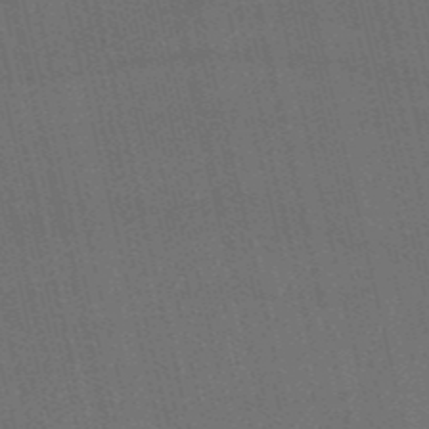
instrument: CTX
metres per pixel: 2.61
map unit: HNb
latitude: -52.5762
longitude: -40.8757
